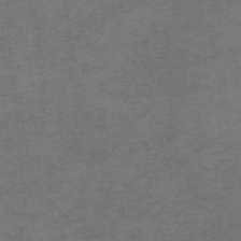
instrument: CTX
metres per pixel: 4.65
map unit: HNb
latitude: -55.3321
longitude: -46.3090
